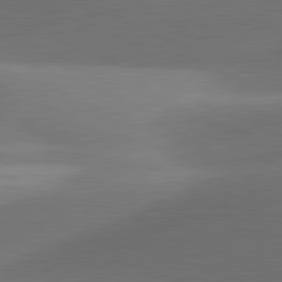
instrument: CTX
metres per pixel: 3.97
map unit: lApd
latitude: 81.2726
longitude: 129.9556
